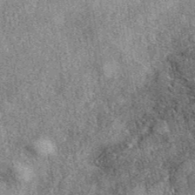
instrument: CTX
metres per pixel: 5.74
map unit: eAb
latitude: 39.8016
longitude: 108.3117
